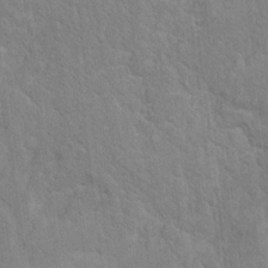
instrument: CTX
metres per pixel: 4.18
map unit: Hto
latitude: 16.4412
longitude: -38.1200
